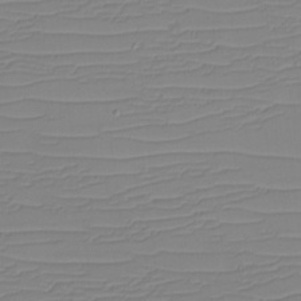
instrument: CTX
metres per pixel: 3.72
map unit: eHh
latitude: -5.2942
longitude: -83.1781
